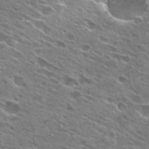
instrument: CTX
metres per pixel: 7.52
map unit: Hto
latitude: 27.3104
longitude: -44.4790
